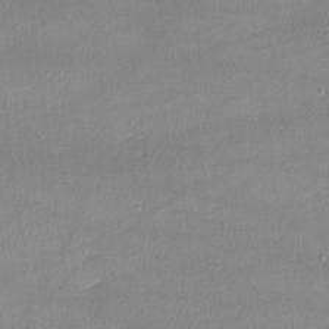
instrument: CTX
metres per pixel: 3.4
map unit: lHvf
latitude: -12.0472
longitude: -101.5371
